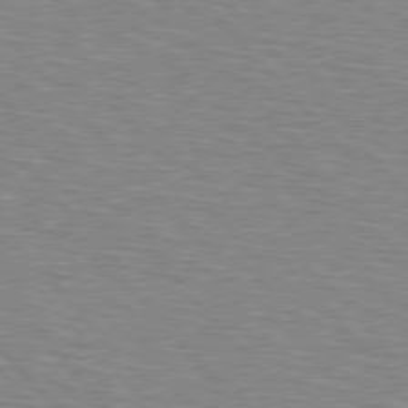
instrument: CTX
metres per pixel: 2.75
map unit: Hpe
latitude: 76.9324
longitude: -150.5168
